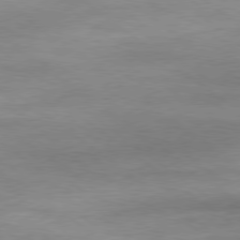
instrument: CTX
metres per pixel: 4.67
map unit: Ap
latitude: -80.1606
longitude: -81.2915
